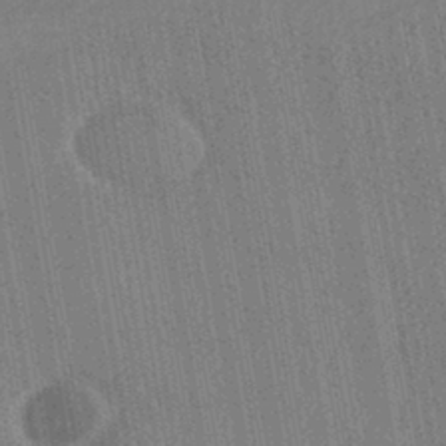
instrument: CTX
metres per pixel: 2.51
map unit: HNhu
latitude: -42.6707
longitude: 96.3495
